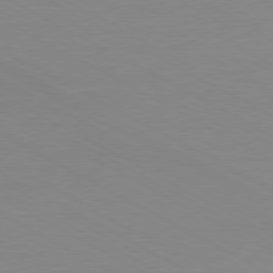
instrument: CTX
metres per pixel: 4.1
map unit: Ap
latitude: -80.4440
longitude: -61.6127
